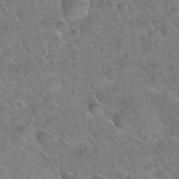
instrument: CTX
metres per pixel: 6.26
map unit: Hto
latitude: 36.0822
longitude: -48.7057
